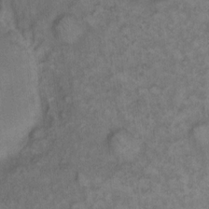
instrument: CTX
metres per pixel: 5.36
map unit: eHh
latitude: 12.9703
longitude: -64.1578
